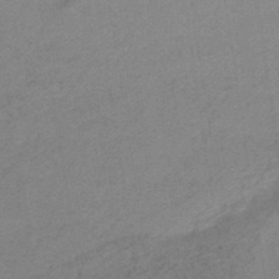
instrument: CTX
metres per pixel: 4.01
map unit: HNhu
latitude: -45.1998
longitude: 90.8219
